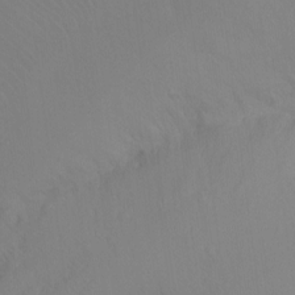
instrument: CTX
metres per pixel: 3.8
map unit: Ht
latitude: -8.6329
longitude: -37.5371
